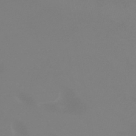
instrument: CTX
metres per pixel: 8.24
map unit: lHb
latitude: -44.4629
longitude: 54.1606
